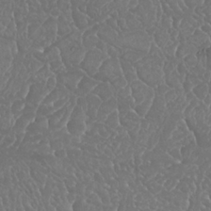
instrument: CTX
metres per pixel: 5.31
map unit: Nhu
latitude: 25.2537
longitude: -60.6679
